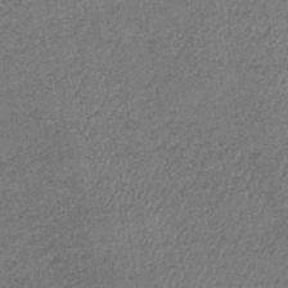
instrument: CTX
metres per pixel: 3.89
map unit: HNb
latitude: -34.1606
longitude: 62.7841
